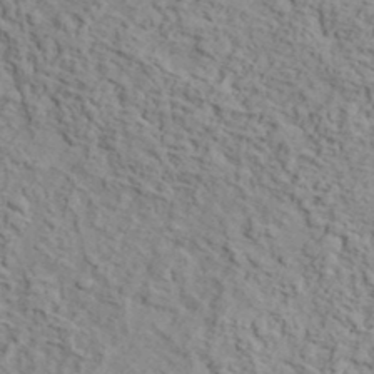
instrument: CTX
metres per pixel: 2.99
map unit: lHvf
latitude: 37.1026
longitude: -87.2348
